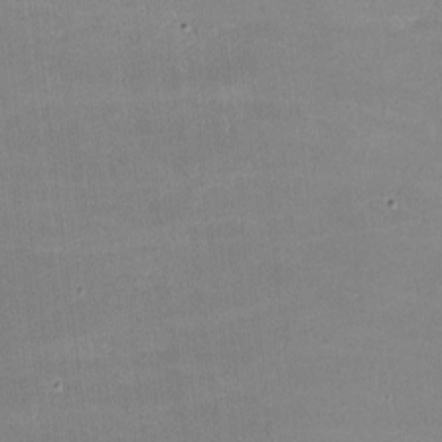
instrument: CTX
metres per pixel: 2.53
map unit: lHvf
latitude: -8.8786
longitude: -101.4049
